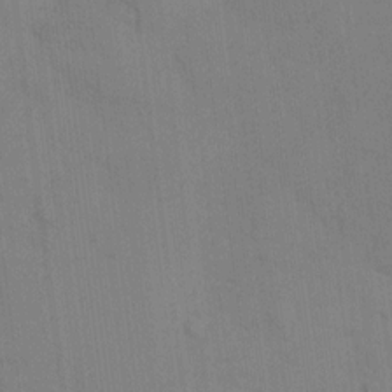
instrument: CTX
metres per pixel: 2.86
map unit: eHh
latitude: 12.7246
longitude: -62.4412
